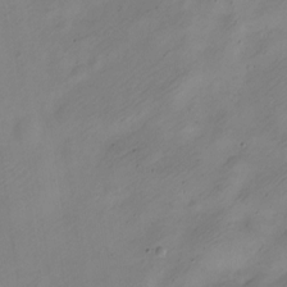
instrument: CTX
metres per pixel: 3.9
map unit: Nve
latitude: -23.0676
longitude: 107.1054
